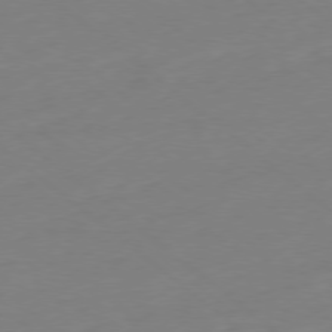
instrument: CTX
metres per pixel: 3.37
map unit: Ap
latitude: -78.5573
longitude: -99.0458
